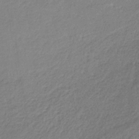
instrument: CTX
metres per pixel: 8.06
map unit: HNb
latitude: -34.6707
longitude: 55.4077
